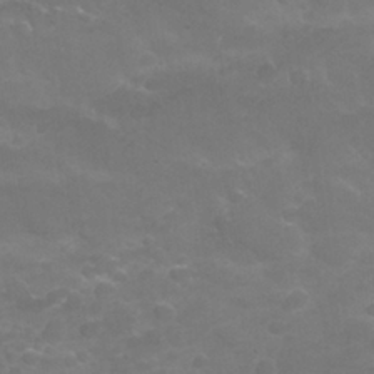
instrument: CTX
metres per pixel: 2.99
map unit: Nhu
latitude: 26.5924
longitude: -53.0648
